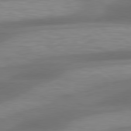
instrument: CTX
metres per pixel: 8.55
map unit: lApd
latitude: 79.8773
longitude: -86.4223
